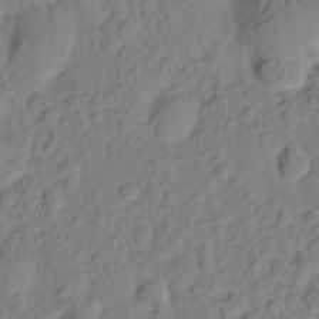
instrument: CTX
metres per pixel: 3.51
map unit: eHh
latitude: 7.7639
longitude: -75.4426
